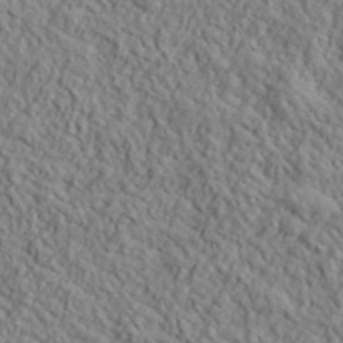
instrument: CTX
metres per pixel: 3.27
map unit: lHvf
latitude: 39.7827
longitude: -89.2915
